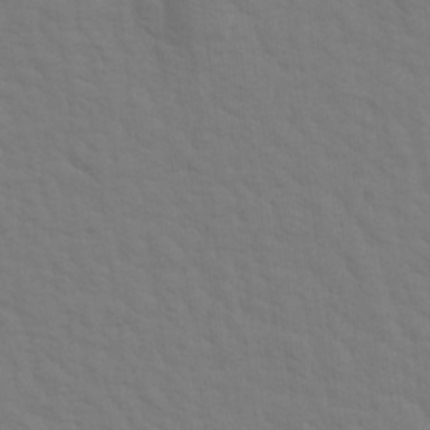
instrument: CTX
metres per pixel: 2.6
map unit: Aa
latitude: 19.4048
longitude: -142.9514
